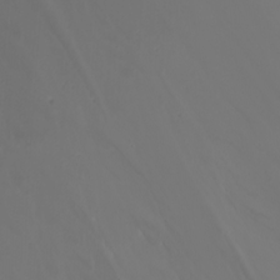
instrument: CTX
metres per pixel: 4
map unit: Nhu
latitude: -7.3131
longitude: -85.5560
